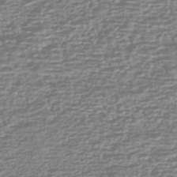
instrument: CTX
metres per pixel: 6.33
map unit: HNhu
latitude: -43.0486
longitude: 100.4628
